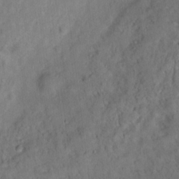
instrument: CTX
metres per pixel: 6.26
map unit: Ht
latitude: 15.1781
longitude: -37.3104
